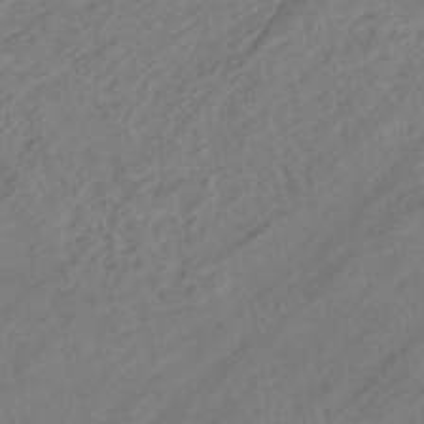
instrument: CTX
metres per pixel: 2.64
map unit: eHb
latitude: -43.3509
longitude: 85.3509
